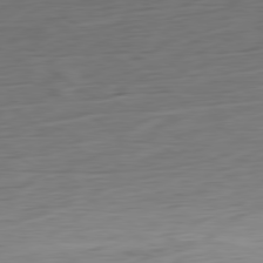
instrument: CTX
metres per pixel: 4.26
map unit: Ap
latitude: -80.4251
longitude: -68.7624
